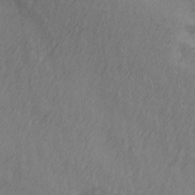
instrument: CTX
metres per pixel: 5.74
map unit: Ave
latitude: 13.7072
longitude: -106.0255
